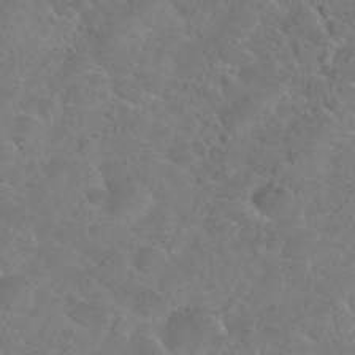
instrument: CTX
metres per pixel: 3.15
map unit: Nhu
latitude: 29.1592
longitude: -52.4790
